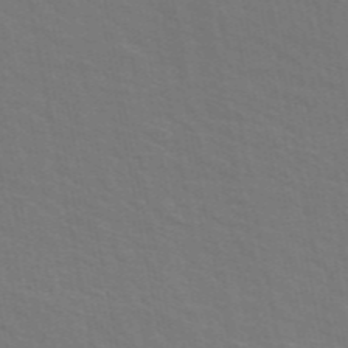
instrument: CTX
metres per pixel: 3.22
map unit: ANa
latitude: 47.9906
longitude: -76.5168
